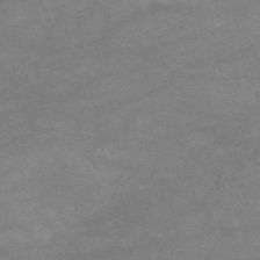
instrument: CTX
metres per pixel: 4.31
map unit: HNb
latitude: -54.2173
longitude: -41.5938
